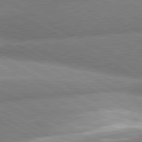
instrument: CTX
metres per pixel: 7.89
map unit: lApd
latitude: 80.3089
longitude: -163.9906
